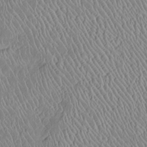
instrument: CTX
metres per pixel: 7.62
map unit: Htu
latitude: -6.6707
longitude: 153.2376
